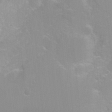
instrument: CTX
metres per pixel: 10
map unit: Nhu
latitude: -6.2172
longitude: -49.3860
